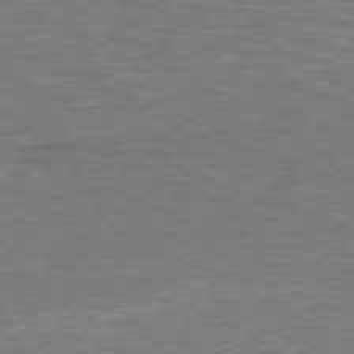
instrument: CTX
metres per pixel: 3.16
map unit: lApd
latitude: 76.3467
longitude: -63.7639
